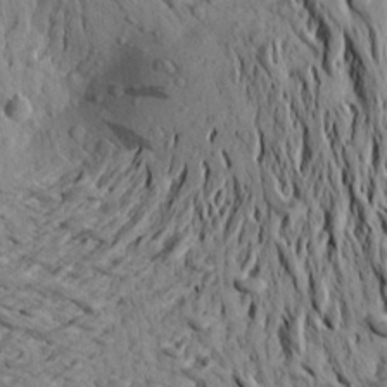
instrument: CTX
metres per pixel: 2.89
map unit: Aa
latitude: 20.6302
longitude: -149.3671
